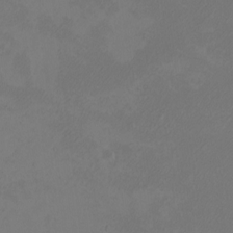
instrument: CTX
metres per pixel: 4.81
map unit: eHh
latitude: -2.9730
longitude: -74.3845
